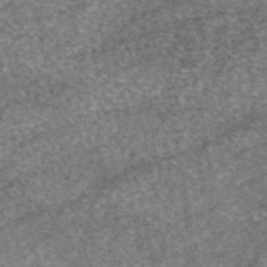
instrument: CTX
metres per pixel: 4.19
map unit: eAb
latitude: 46.1389
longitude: 103.2754
